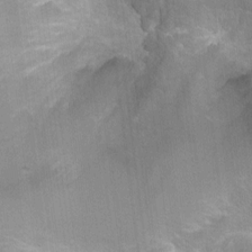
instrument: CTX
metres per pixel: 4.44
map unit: Ht
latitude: -1.6155
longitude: -17.1214
